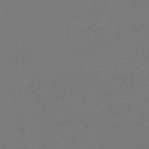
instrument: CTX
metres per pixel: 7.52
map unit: eHb
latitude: -32.6519
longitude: 69.5210
